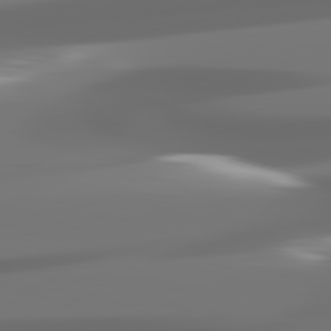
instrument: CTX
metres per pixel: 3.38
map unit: lApd
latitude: 82.2522
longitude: -146.6680
